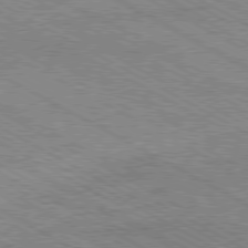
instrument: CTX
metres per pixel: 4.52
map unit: Hpe
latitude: -80.7841
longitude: 20.5195
